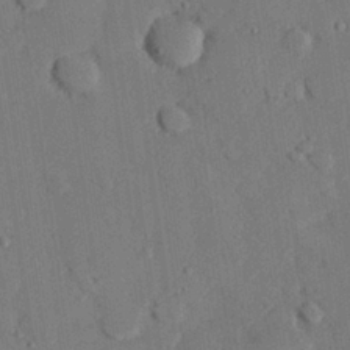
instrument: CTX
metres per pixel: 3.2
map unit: eHh
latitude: 26.9703
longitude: -80.4034
